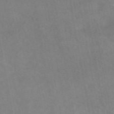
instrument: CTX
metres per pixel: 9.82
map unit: eAb
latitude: 48.8002
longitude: 120.8408
